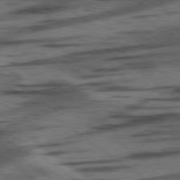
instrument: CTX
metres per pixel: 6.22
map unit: lApd
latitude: 78.4412
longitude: -53.1025
